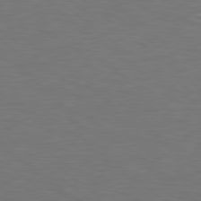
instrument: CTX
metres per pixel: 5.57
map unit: Hpe
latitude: 78.8569
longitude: -162.1767
